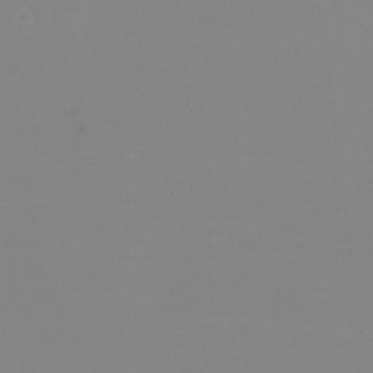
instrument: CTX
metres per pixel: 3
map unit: eHh
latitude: -5.9556
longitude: -82.8002
